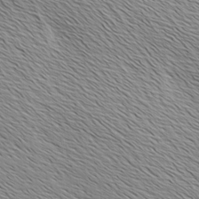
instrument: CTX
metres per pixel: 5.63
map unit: Ave
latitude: 1.8772
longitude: -114.6868
